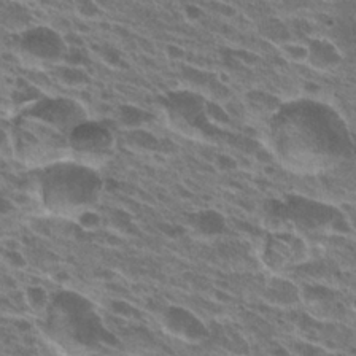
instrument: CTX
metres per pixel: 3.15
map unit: Hto
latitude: 24.2333
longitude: -38.6868
